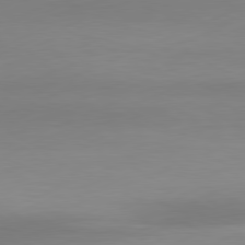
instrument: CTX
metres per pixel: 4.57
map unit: Ap
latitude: -81.8612
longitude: -85.5371
